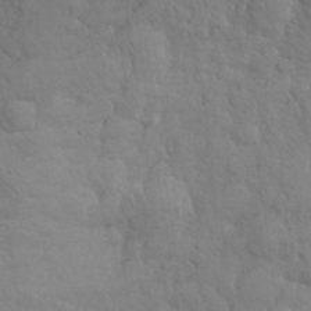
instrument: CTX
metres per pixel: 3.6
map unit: eHh
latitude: 31.5371
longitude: -67.5749
